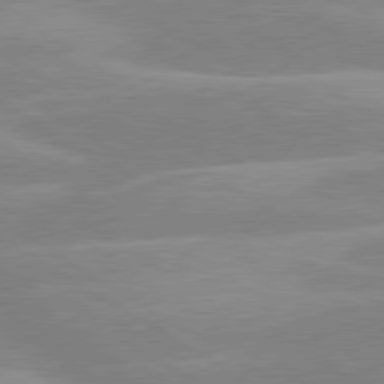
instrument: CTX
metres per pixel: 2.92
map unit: lApd
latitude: 80.0822
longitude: -123.1214
